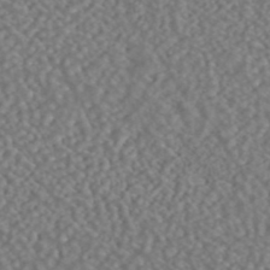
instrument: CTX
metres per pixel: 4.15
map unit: ANa
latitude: 43.5371
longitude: 28.4818
